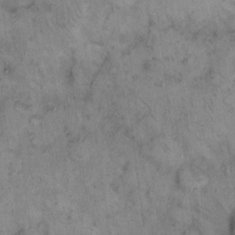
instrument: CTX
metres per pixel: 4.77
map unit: eHh
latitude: 15.0270
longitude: -64.4412
